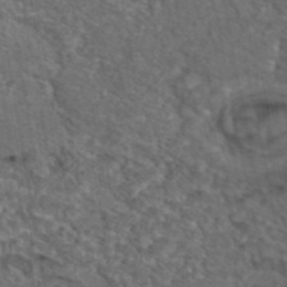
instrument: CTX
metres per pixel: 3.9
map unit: eAb
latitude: 43.8017
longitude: 104.4440
